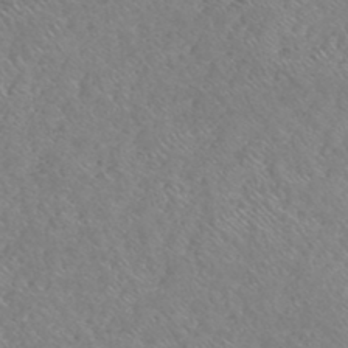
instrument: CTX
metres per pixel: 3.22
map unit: HNhu
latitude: -48.1606
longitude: 29.5966
